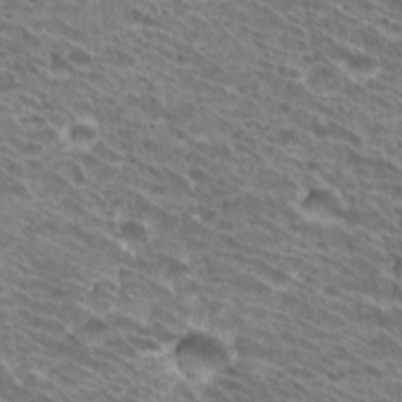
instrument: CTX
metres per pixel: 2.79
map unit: Hto
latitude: 31.9717
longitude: -42.1200
